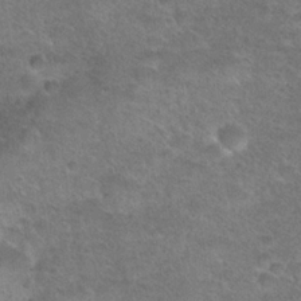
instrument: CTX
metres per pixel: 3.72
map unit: Hto
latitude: 23.5182
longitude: -49.5182
